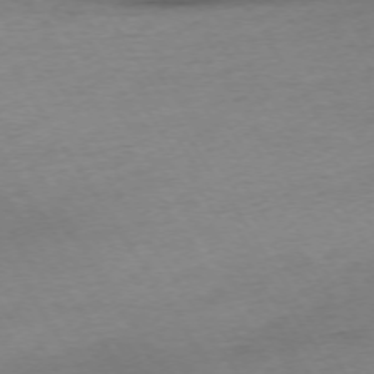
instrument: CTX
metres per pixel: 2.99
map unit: Ap
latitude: -73.5966
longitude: -68.5735
